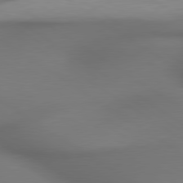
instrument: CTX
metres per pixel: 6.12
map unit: lApd
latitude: 79.6883
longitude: -174.7435
